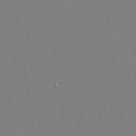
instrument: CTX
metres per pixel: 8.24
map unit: lHvf
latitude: 21.4994
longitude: 142.5762
